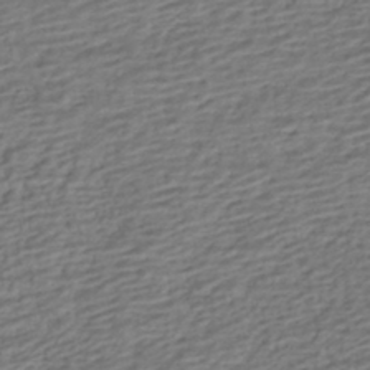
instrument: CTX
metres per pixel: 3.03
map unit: HNhu
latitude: -42.8596
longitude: 101.1620
